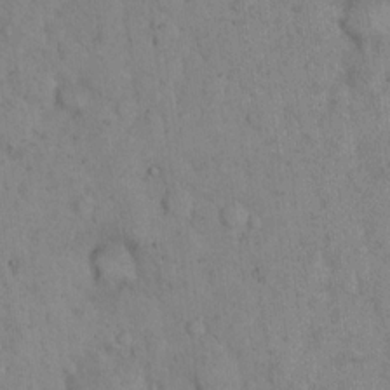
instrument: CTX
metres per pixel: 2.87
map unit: eHh
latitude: 16.0822
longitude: -63.3482
